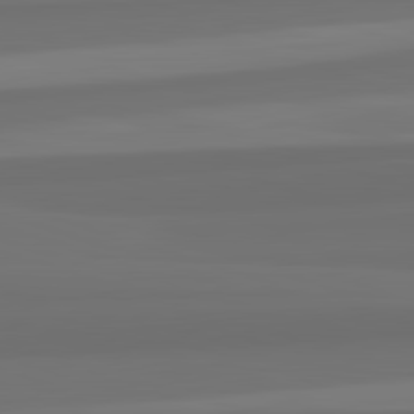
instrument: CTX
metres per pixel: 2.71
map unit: lApd
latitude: 82.8757
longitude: 165.6722
